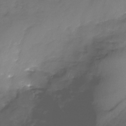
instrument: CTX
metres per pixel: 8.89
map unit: Nhe
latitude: -32.5385
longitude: -93.4048
